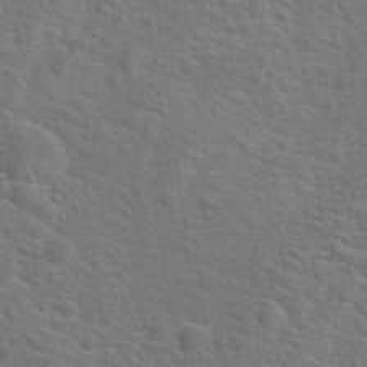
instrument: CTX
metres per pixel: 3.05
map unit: Hto
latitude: 18.6301
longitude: -43.3293
